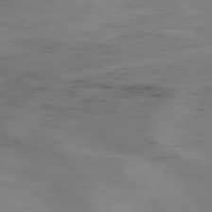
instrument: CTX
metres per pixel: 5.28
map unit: Hpe
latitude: -77.7100
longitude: 11.6911
